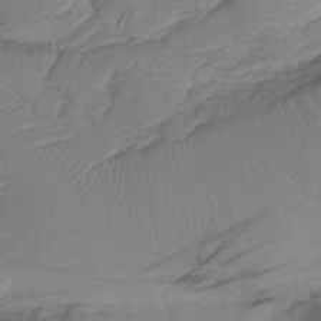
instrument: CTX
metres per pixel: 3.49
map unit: lHb
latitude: -41.1809
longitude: 78.0472
